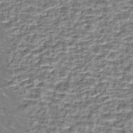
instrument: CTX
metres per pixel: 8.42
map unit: Nhe
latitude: -45.8611
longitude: 152.9919
